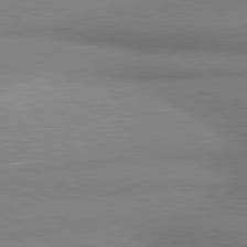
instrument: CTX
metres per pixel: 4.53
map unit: lApd
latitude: 80.4034
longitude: 166.7652
